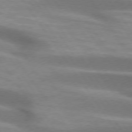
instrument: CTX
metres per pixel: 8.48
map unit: lApd
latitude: 74.4979
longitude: -49.4048
